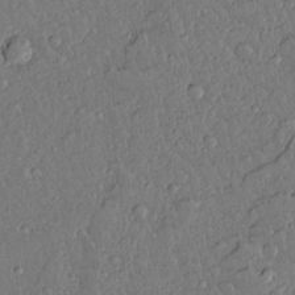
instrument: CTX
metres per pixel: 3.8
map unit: lAvf
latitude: 14.9514
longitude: -127.6505
